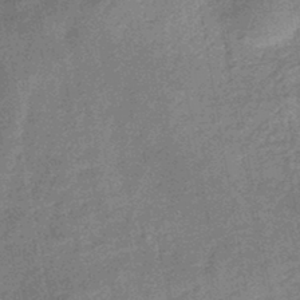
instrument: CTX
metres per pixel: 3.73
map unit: eHb
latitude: -44.1228
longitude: 86.6708
